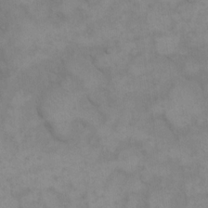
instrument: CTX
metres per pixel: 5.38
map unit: eHh
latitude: 16.7057
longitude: -66.0633
